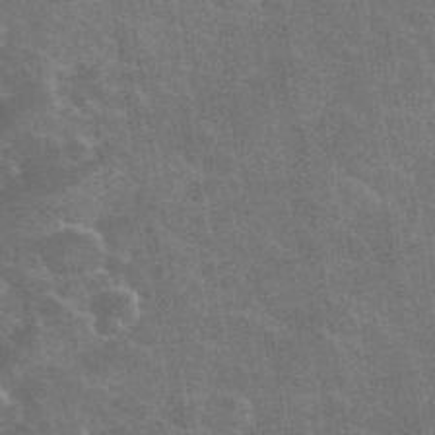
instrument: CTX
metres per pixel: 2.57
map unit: eHh
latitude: 36.6113
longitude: -66.8380
